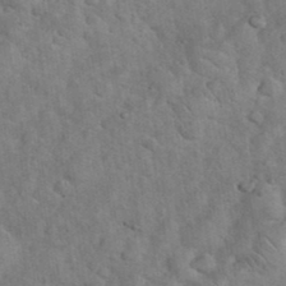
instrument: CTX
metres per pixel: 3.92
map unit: eHh
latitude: 36.7435
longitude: -64.7246
